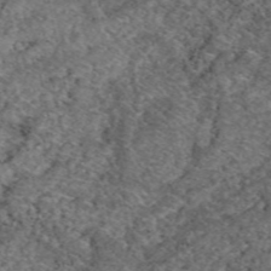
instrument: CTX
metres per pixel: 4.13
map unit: eAb
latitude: 49.0269
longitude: 113.5399
